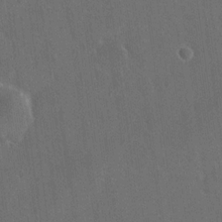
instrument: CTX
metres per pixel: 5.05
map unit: eHh
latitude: 19.0836
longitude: -65.7827
